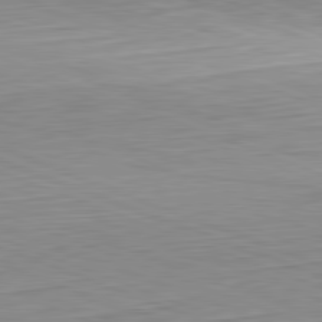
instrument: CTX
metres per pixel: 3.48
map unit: Hpe
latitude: -82.3684
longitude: 12.7463
